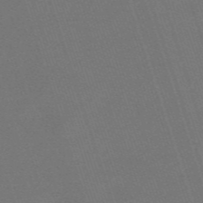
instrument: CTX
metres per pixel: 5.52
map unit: HNb
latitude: -55.9178
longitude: -44.7057
